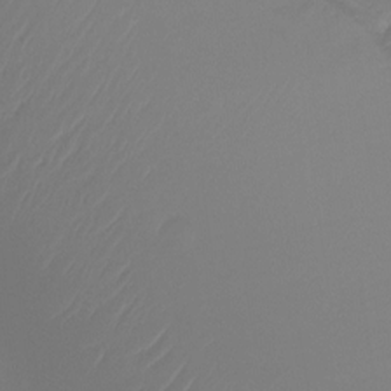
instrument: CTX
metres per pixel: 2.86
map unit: Ht
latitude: -14.7841
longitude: -49.3860
